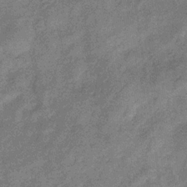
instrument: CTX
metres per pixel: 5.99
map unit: eHb
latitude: -31.7477
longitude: 74.5007
